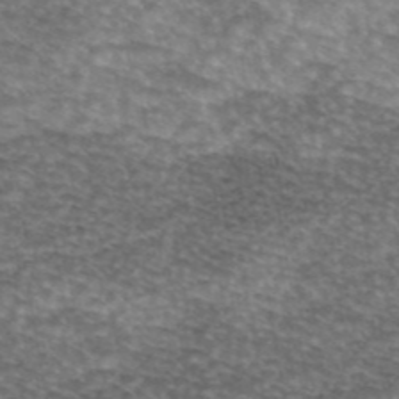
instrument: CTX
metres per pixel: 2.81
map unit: eAb
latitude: 45.3292
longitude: 103.5021
